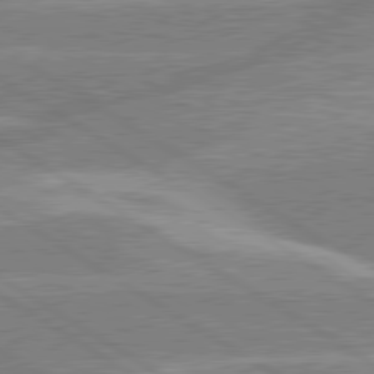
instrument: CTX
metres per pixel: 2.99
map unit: lApd
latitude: 80.2145
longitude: -130.4790
